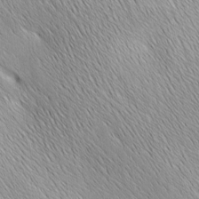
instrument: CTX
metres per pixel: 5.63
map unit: Ave
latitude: 1.6316
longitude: -114.7246
